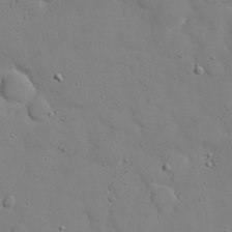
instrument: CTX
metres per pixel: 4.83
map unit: eHh
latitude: 20.9892
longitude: -62.8569
